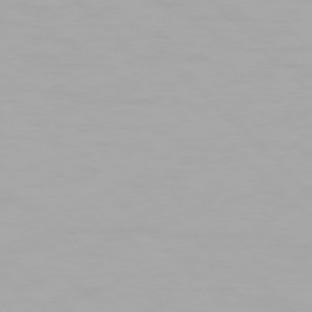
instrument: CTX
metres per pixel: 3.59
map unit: Hpe
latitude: 77.3481
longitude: -164.2145
